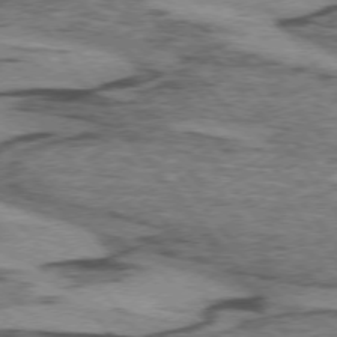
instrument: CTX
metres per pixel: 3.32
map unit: lApd
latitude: 74.3278
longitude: -76.8002
